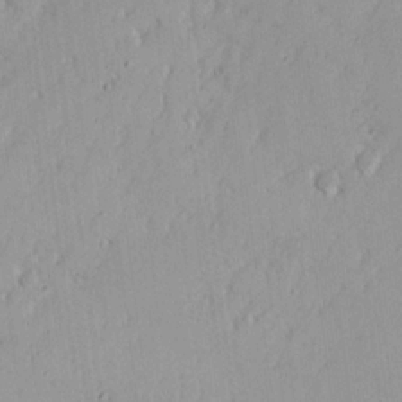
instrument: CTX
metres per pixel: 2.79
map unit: Nhu
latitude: 17.9339
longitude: -73.4427
